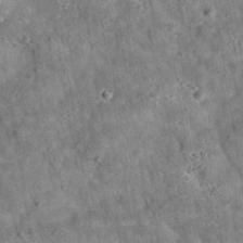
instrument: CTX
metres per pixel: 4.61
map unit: eAb
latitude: 35.8583
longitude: 115.4832
